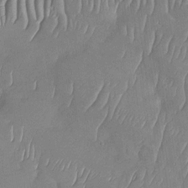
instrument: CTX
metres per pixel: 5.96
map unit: Nhu
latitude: -29.8233
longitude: -59.7639
